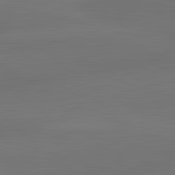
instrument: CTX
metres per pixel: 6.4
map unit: lApd
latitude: 83.5182
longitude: -132.6113
